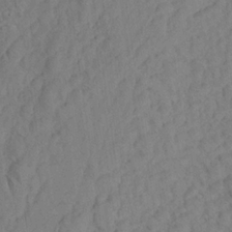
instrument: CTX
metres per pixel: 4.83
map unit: Aa
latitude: 20.0633
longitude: -141.2348
